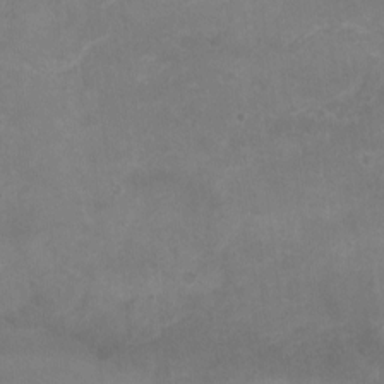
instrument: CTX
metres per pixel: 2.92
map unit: Nhu
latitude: -16.7275
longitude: -57.6127
